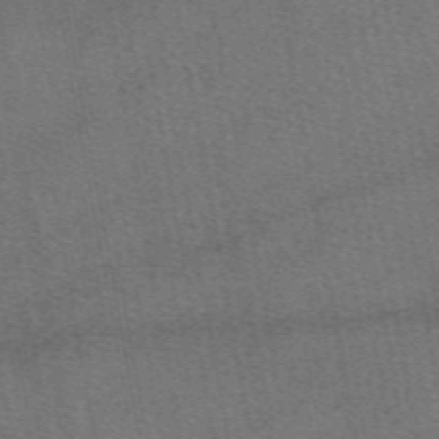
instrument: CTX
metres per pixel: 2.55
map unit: eAb
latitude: 49.1403
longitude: 113.1620
